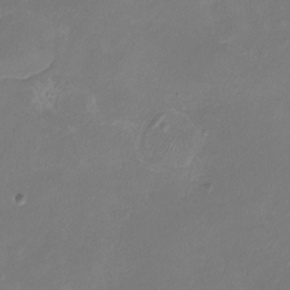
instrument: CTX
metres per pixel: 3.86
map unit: eHh
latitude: -6.7652
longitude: -77.7260
